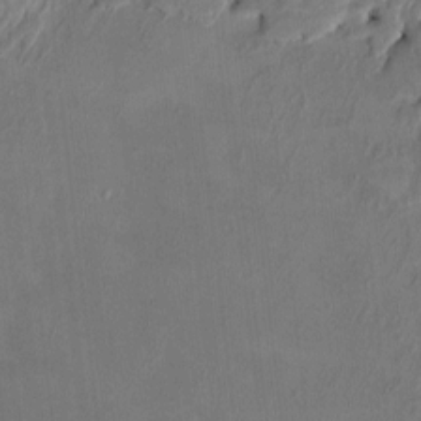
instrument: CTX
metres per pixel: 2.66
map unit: HNhu
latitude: 4.0633
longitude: -7.0269
